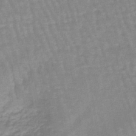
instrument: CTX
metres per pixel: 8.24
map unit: eHb
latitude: -45.4832
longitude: 80.0283
